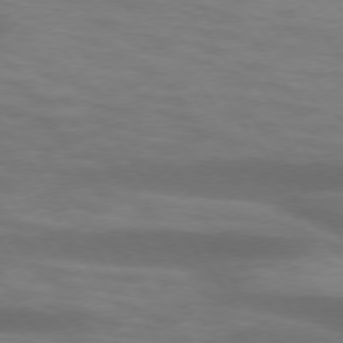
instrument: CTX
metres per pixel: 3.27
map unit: lApd
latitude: 74.3467
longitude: -54.4412
